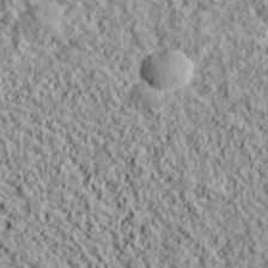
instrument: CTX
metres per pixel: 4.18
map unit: lHvf
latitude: 38.8569
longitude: -89.7072
